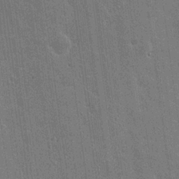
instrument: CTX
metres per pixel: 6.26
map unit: Nhu
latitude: 17.7072
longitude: -30.7058
